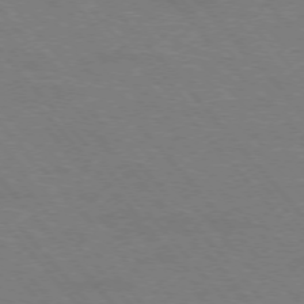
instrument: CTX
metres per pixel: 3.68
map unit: Hpe
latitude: -76.2173
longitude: -13.0081
